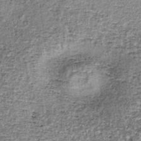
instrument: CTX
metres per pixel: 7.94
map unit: lHb
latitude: -37.7477
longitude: 65.2187
